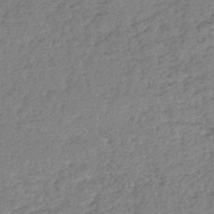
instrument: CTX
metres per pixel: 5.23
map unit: lHb
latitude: -44.7652
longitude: 70.8975
